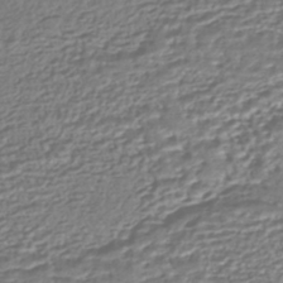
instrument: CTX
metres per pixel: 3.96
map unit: HNhu
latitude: -43.5021
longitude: 107.1620
